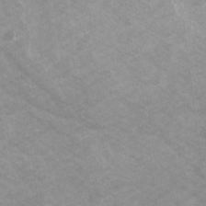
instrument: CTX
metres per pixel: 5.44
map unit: Ave
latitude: 11.0081
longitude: -104.3845
